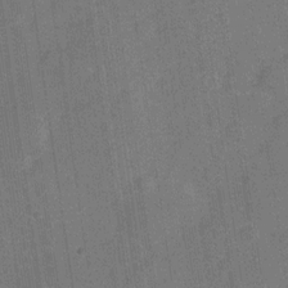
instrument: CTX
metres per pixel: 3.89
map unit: Hve
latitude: -28.2362
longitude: 93.1053
